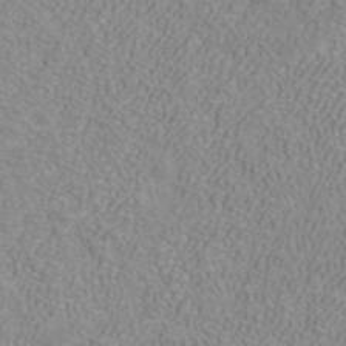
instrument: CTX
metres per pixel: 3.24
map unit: ANa
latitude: 40.1010
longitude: 21.8422
